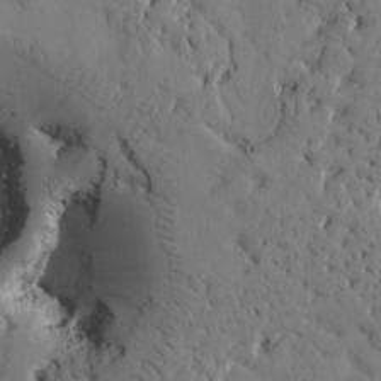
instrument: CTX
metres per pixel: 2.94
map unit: Htu
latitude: -2.7463
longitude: 168.5384
